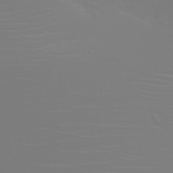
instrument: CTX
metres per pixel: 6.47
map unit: eHh
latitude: -5.7288
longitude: -84.0444
